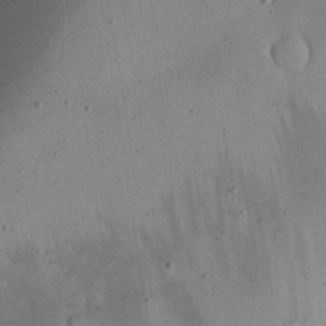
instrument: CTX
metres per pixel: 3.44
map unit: Nhu
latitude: 28.3089
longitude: -71.6694
